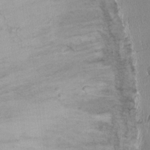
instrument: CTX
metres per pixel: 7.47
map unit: Nhu
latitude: -10.9542
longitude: -36.9325
